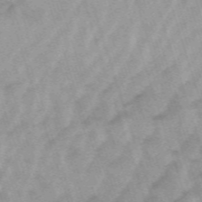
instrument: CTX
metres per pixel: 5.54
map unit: HNb
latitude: -53.8989
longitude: -42.7057
